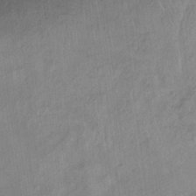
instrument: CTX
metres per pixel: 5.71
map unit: Ht
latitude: 10.9514
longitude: -40.3089
